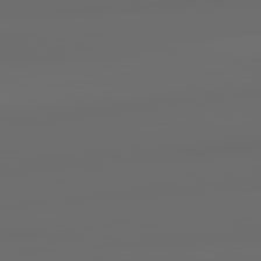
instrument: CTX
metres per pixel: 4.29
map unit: lApd
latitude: 83.5749
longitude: -126.9136
